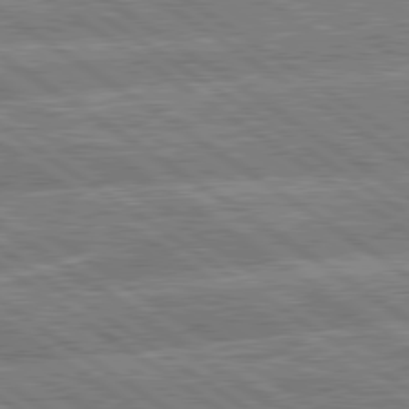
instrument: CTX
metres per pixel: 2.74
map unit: lApd
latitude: 79.7450
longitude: -157.3103
